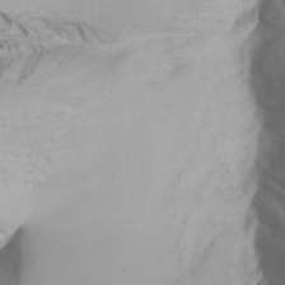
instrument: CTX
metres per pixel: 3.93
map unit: Nhu
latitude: -6.5196
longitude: -88.8947
